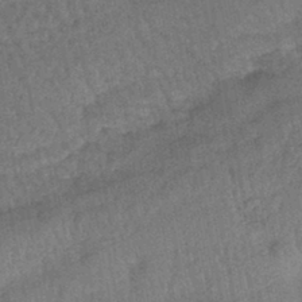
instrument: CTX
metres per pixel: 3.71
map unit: eHb
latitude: -42.4817
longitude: 82.3873
